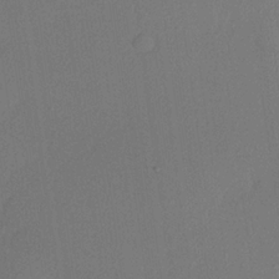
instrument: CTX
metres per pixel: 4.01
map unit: lHvf
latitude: 21.5938
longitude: 140.9542
